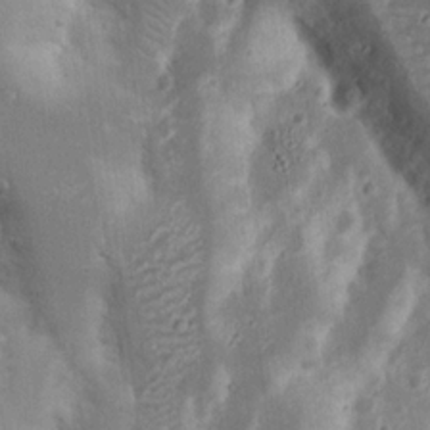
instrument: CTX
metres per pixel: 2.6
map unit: Nhu
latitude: 18.1200
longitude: -73.6694
